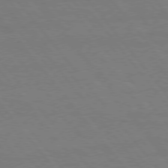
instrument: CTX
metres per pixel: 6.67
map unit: Hpe
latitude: 75.7450
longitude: -137.1215
